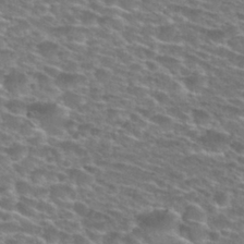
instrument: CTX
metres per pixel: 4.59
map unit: Hto
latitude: 28.3089
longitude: -48.8758
